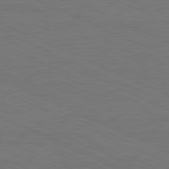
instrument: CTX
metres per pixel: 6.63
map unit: Hpe
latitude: -81.7856
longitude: 18.9920
